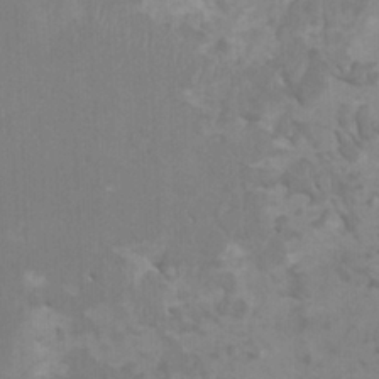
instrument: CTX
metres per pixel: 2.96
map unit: HNhu
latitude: 2.6679
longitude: -2.5357
